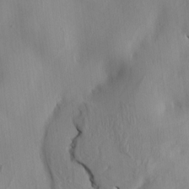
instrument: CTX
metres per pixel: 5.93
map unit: HNhu
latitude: 4.9703
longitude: -4.4601
